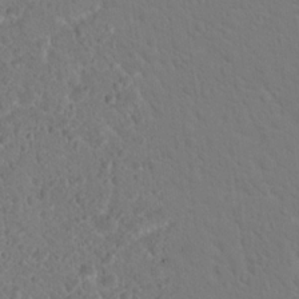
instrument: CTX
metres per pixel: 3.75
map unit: Nhu
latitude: 17.6127
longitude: -33.9528
